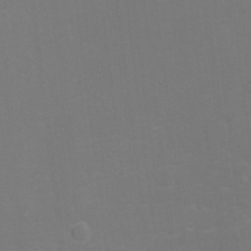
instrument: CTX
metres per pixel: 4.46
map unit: Hto
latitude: 7.1214
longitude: -35.7449
